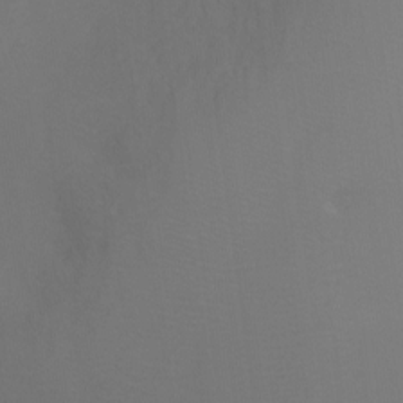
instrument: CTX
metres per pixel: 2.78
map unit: Ht
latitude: -13.0109
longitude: -44.4979
